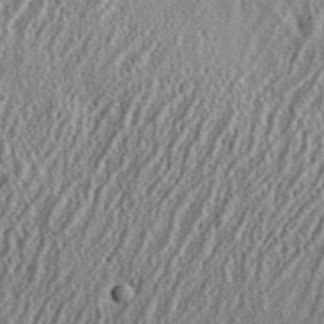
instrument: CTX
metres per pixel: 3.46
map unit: eHh
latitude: 34.9513
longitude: -132.0633
